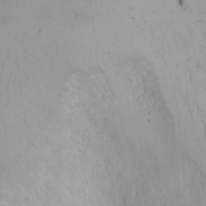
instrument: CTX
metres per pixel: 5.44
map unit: Nhu
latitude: -4.8597
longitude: -81.0458
